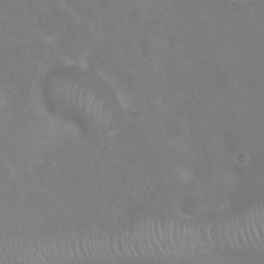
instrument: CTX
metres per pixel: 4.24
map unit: Nhu
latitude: 25.9528
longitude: -53.0459
